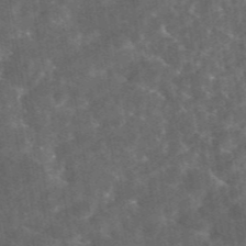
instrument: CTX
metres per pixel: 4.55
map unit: eAb
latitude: 45.3670
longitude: 123.0109
